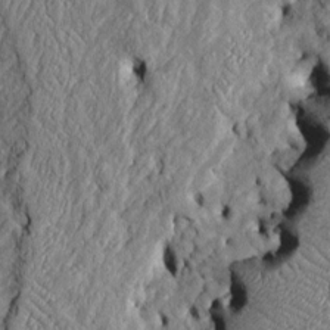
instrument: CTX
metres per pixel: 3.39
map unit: Htu
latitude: -6.4062
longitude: 157.1053
